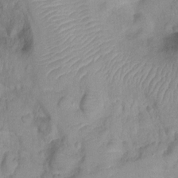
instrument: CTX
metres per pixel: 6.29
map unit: Ht
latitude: -6.3117
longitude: -21.4805
